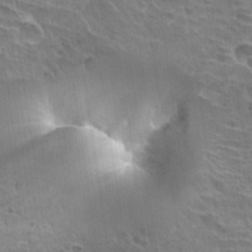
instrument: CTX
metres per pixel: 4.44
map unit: Hto
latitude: 30.9892
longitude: -41.7071
